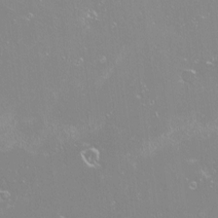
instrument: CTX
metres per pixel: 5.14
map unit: HNhu
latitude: -0.5007
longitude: 4.3873
